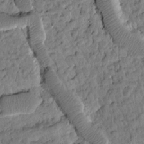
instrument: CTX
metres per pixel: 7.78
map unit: Htu
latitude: 1.6882
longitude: 177.4077
